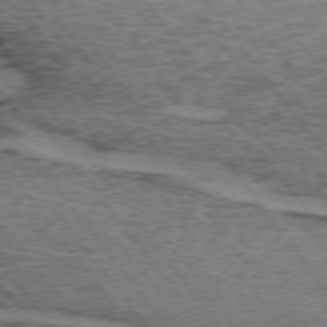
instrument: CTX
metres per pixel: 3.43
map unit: lApd
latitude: 73.7261
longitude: -76.4223
